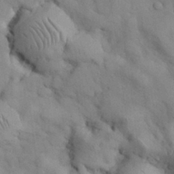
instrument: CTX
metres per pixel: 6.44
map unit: Nhu
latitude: 27.0270
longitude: -71.2348
